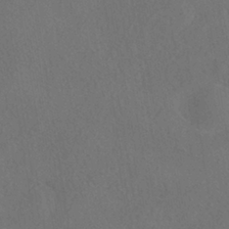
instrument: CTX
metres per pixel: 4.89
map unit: HNhu
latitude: -39.1998
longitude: 100.8408
